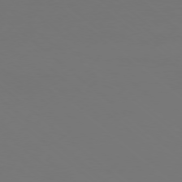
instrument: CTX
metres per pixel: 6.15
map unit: Ap
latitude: -78.2361
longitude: -95.2348
